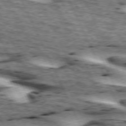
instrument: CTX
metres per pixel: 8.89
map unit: lApd
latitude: 73.5749
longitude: -54.3278
